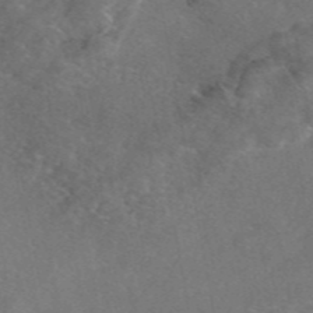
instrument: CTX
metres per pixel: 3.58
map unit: eAb
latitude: 46.3468
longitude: 112.2551
